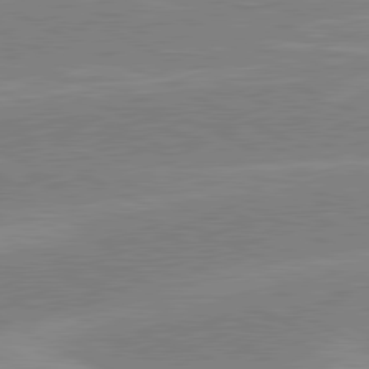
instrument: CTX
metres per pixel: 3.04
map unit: lApd
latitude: 80.9703
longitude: -125.4615
